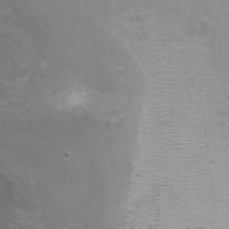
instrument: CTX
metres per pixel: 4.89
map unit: Ht
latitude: -9.7289
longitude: -28.1200
